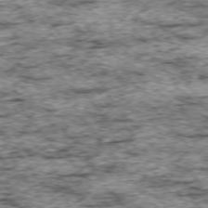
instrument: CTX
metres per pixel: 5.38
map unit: Ap
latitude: -75.0676
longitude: -87.5560
